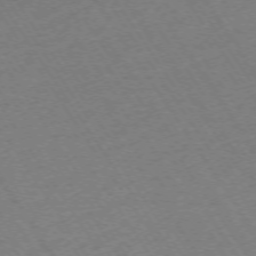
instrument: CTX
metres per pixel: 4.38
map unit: Ap
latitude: -73.2187
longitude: -71.1970
